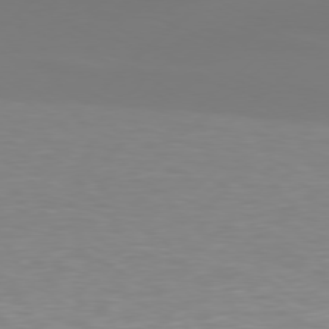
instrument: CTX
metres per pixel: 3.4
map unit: Hpe
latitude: 76.3089
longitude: -131.5183
